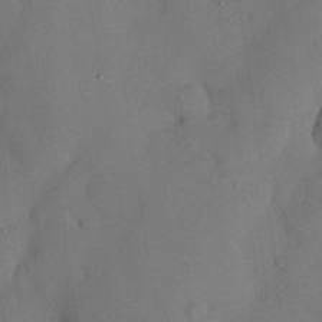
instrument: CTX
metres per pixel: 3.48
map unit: Nhu
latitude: 25.7638
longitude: -72.9136
